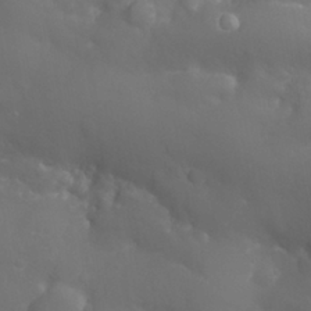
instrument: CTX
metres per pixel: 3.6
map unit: Nhu
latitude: 24.4790
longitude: -61.5560
